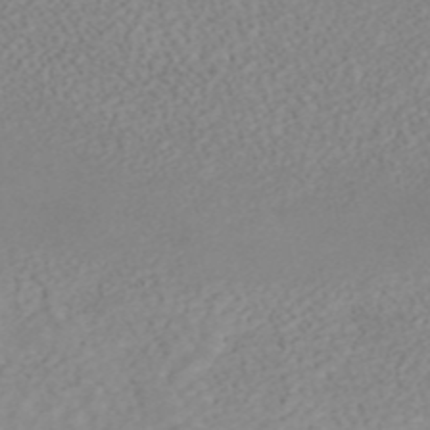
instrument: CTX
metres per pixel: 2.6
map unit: ANa
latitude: 44.7813
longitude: 22.9731
